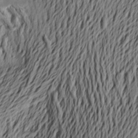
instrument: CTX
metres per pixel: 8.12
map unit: Aa
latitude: 21.7261
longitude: -149.7450
